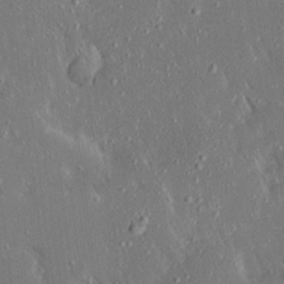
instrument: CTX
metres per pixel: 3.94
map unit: Ave
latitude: 17.1025
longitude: -140.5356
